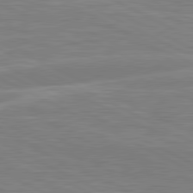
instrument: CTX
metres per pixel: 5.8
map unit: lApd
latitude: 81.1025
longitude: -169.0837
